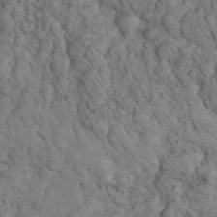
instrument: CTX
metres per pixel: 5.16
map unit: eHh
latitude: 32.9325
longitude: -66.0633
